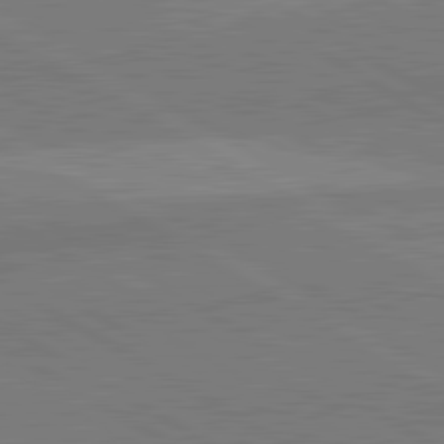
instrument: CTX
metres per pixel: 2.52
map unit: lApd
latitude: 81.9150
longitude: 139.6533
